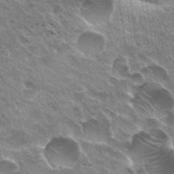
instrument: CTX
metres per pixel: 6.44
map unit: Hto
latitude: 31.1592
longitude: -43.4049
